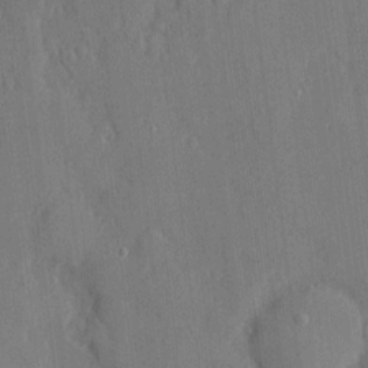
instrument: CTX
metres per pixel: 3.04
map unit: eHh
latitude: 5.2726
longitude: -72.6491
